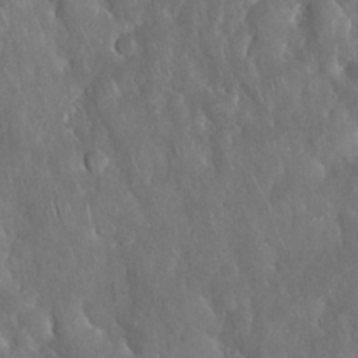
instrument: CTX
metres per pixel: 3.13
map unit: Nhu
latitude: 28.1578
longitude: -67.3103
